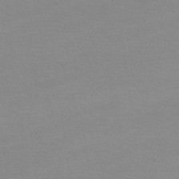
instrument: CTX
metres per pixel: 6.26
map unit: eHh
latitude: -5.8233
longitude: -86.7057
